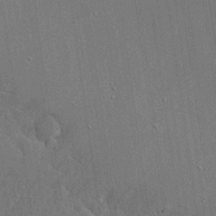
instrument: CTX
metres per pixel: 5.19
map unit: Ave
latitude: 18.3089
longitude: -139.4804
